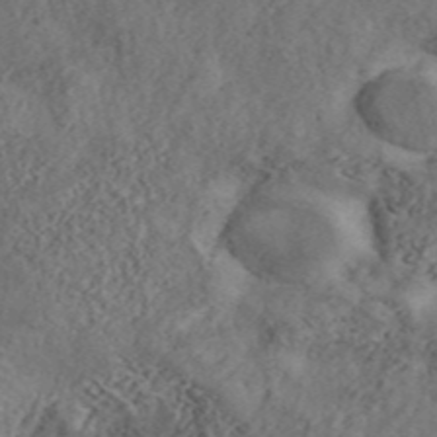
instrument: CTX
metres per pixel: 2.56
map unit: ANa
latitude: 45.4048
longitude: 46.2550
